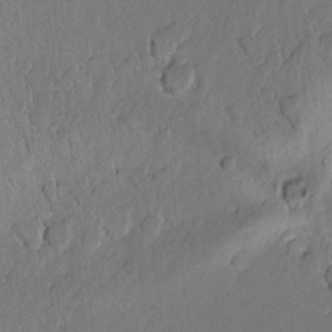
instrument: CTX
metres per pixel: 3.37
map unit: lAvf
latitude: 8.2334
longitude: 166.0283
